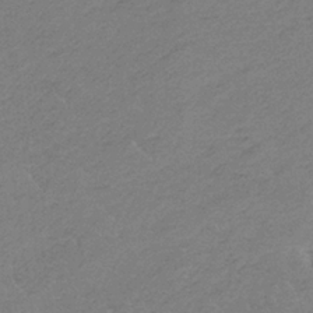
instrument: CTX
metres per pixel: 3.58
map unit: HNb
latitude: -35.5021
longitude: 55.6344
